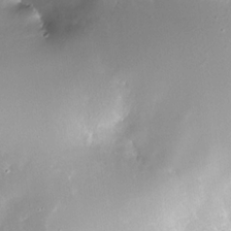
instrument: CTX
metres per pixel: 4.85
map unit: Nhe
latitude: -32.6141
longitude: -117.4804
